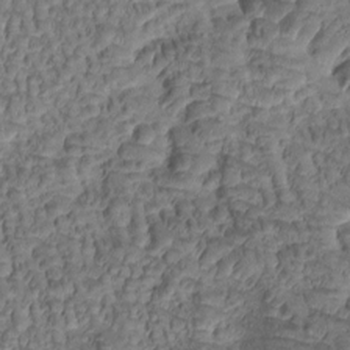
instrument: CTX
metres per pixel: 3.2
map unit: Htu
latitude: -1.1054
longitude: 171.2187
